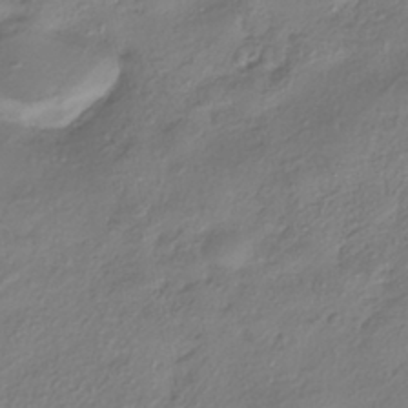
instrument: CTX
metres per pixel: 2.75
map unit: eHh
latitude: -41.7477
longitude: 122.1984
